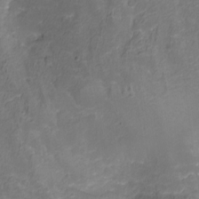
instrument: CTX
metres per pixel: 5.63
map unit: Nhu
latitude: -13.6533
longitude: -71.4615
